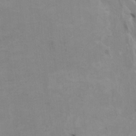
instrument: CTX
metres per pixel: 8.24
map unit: HNhu
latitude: 4.1389
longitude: -4.0633
